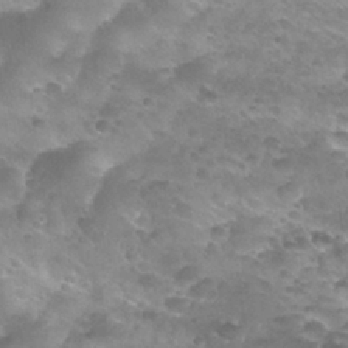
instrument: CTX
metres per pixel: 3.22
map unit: Nhu
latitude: 27.6316
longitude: -55.0458
